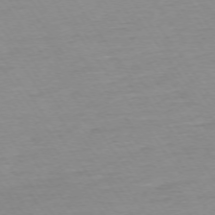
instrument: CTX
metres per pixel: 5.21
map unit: Ap
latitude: -74.5196
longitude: -83.9528
